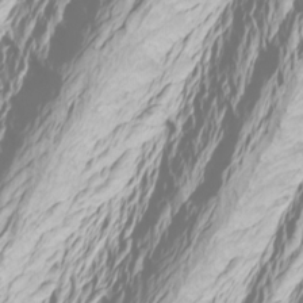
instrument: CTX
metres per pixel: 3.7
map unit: Htu
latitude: -6.6329
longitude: -71.8772
